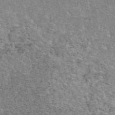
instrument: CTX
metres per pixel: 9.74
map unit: eAb
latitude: 48.3656
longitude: 116.7085
